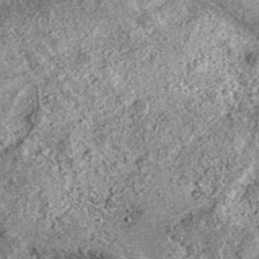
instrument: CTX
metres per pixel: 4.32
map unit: eAb
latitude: 36.7813
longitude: 111.7478
